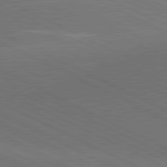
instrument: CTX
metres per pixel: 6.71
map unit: lApd
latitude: 81.4426
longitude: 149.2565
